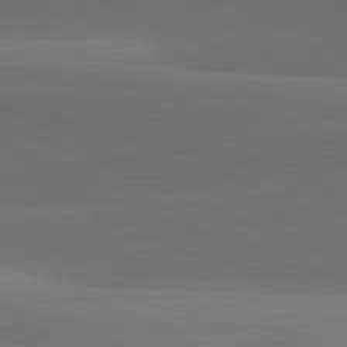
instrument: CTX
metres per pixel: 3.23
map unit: lApd
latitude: 81.9150
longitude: 131.1998
